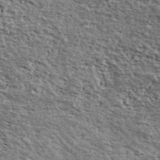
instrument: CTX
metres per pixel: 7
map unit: Ave
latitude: 39.7827
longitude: -108.1766
